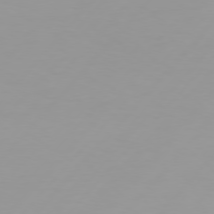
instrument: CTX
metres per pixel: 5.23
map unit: Hpe
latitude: 75.7261
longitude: -128.4601
